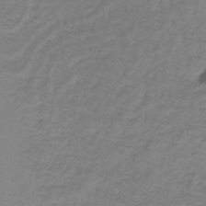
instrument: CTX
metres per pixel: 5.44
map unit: lHb
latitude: -33.4266
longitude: 67.4643
